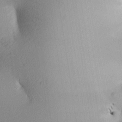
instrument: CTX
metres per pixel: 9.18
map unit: lAa
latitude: 4.1956
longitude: -115.1403
